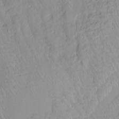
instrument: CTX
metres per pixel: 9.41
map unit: Htu
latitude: -4.8408
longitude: 137.8044
